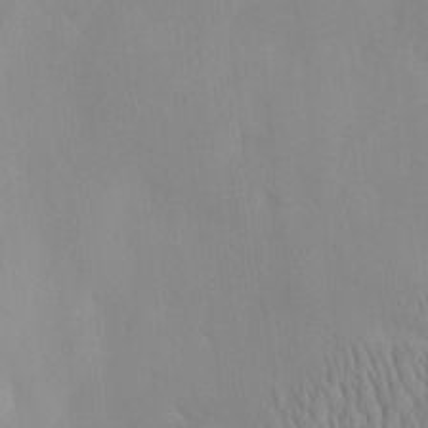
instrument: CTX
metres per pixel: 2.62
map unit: eHh
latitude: -4.5007
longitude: 15.1431
